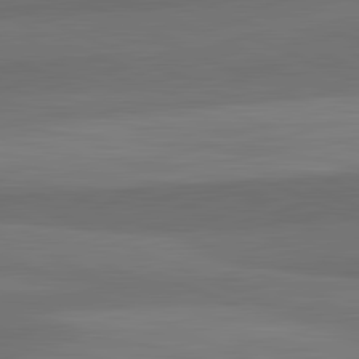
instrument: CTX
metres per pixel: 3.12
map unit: lApd
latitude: 82.3278
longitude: 157.5588
